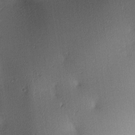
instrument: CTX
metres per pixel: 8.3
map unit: lAa
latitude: 3.6127
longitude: -116.2712
